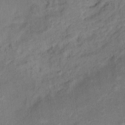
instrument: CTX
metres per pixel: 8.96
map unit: Ht
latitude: 14.2901
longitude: -40.3467
